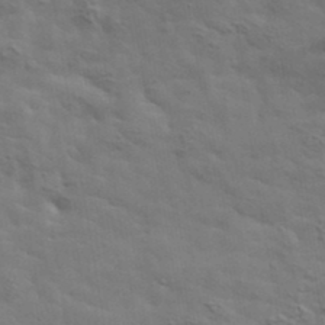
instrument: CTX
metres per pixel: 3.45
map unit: lHvf
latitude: 38.2711
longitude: -89.3482
